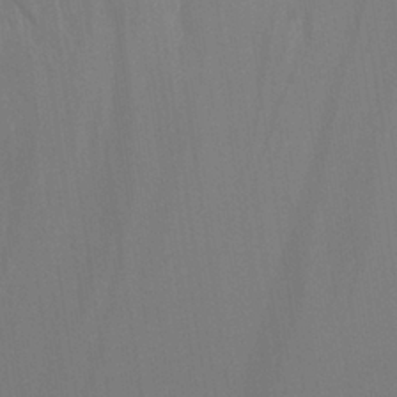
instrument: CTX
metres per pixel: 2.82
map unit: Aa
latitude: 27.1592
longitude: -145.6694
